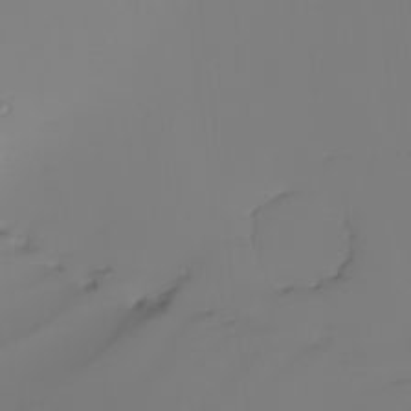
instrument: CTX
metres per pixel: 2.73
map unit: Nhu
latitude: -5.4643
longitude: -95.7450
